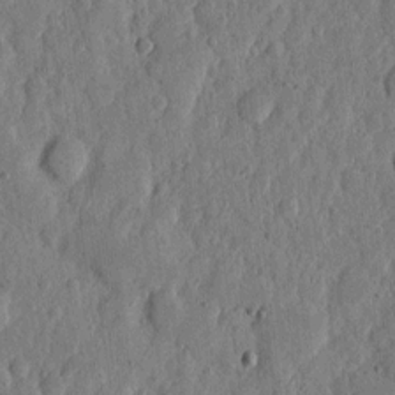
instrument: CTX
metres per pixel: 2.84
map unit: eHh
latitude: 6.4223
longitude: -71.8961
